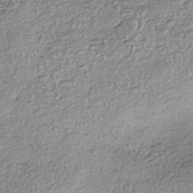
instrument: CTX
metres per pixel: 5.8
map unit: eHh
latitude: -42.3117
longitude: 122.9353
